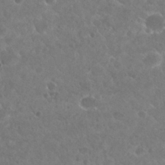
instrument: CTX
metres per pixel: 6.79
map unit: Hto
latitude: 26.9892
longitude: -35.9339
